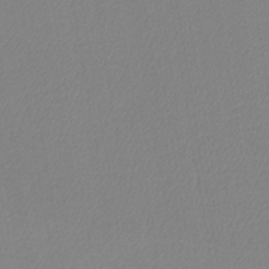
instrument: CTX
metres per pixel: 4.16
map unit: lHb
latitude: -40.8597
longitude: 74.6708
